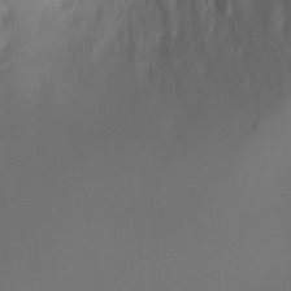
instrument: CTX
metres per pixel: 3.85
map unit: Hto
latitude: -7.6910
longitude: -49.9528
